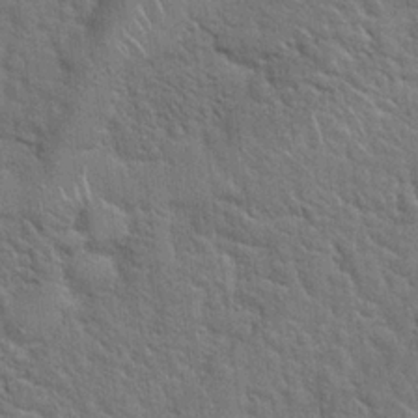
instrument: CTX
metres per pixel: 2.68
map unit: Hto
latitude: 19.3859
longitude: -52.1956
